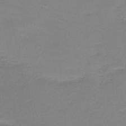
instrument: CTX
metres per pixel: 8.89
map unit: HNb
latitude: -50.1039
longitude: -51.1025
